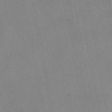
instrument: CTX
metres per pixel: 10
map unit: eAb
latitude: 49.8205
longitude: 104.9352
